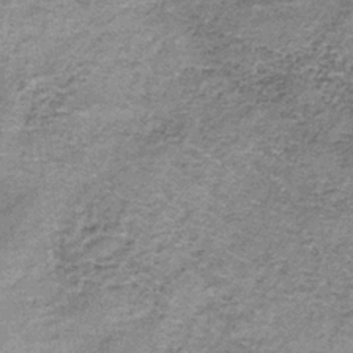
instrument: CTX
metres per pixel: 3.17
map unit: lHb
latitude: -37.1053
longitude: 65.9178
